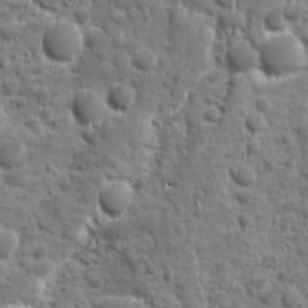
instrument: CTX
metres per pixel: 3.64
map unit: Ave
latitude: 10.6302
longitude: -104.7058
